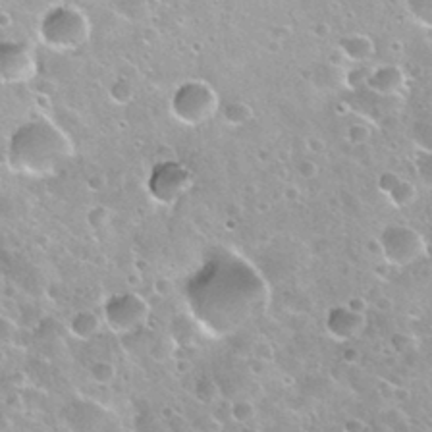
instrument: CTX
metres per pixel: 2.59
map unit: Nhu
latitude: 30.4412
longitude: -54.3656
